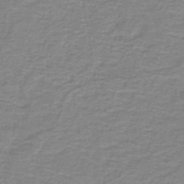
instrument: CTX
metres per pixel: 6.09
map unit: lHb
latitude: -44.1228
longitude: 56.5196
